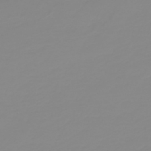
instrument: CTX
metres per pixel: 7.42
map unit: HNb
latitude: -44.2362
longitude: 51.3699
